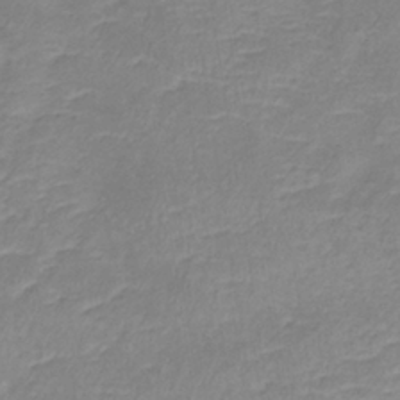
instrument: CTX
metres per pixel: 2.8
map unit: lHb
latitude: -36.9730
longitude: 73.6155
